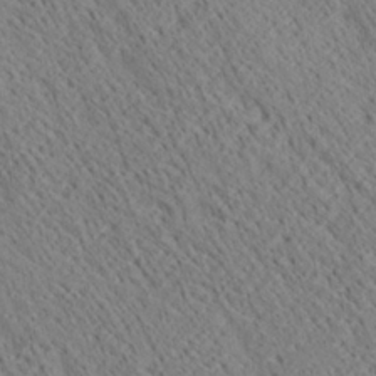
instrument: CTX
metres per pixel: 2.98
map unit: Ave
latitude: 20.4601
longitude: -140.0822
